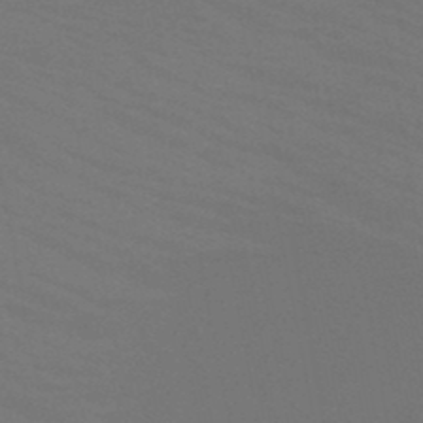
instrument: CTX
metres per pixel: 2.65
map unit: HNb
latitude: -48.5196
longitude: -49.6316
